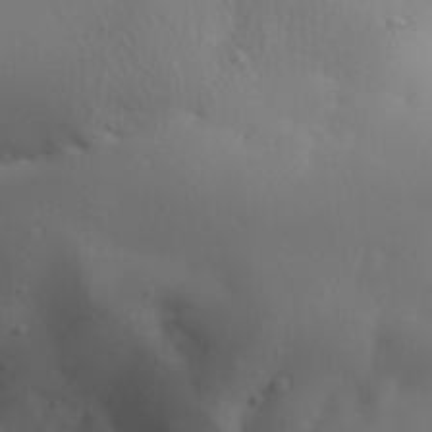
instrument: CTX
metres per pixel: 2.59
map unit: Aa
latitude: 32.3278
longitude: -143.7072
